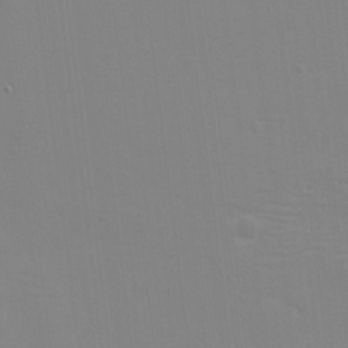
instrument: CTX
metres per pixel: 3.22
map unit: eHh
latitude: -3.8422
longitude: -80.3467
